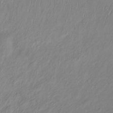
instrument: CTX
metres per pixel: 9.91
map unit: Htu
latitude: -14.8030
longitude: -44.8569
